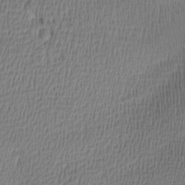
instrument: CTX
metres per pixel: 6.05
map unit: lAa
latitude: -9.0486
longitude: -125.1214
